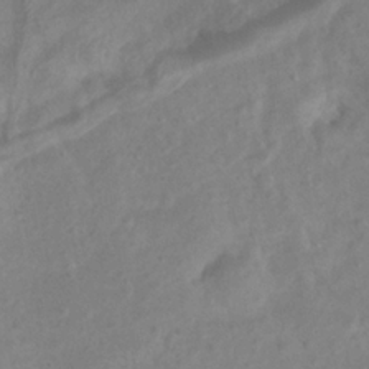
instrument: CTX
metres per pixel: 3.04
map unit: Htu
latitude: 2.7624
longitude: -21.6694
